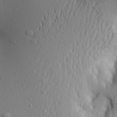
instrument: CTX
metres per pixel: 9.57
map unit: Aa
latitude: 19.7638
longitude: -148.0633
